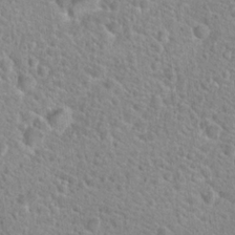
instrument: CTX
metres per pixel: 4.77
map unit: Hto
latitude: 24.3845
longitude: -48.9514
